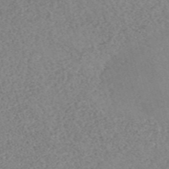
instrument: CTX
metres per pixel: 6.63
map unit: eHh
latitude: -54.5952
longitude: -89.1592
